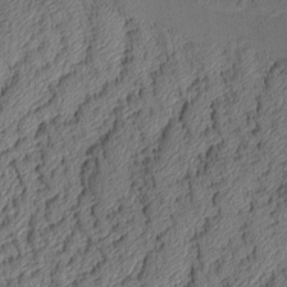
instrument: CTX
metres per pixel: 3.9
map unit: Aa
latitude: 9.1592
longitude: -128.6112
